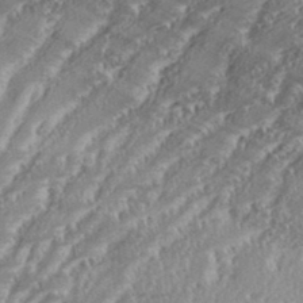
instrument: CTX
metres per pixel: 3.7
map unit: eHh
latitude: 35.2537
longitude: -133.0081
